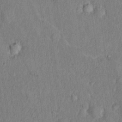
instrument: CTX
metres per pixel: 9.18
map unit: eHh
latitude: 18.5356
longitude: -61.8205
